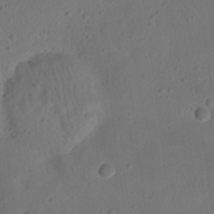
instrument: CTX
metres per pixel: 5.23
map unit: Nhu
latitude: 22.5924
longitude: -72.8191
